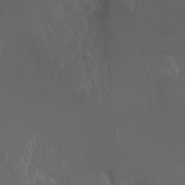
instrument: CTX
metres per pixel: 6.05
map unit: Nhu
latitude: -8.3306
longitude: -84.3278
